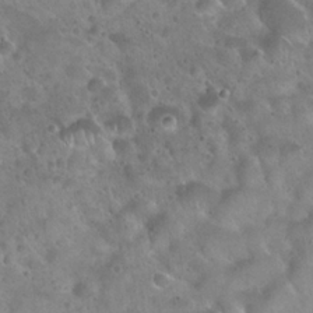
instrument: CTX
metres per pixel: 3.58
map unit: Hto
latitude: 22.1578
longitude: -54.4601
